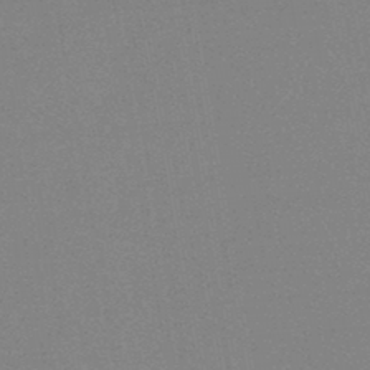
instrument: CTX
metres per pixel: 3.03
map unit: HNb
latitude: -45.2376
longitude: -40.3845
